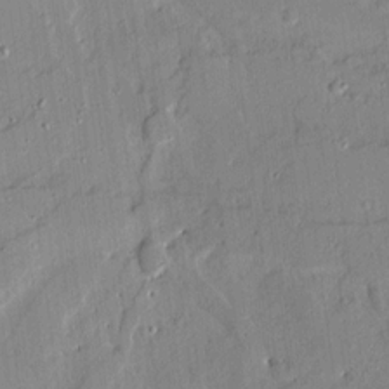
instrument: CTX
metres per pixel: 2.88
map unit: Ave
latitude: 13.4049
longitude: -132.2900
